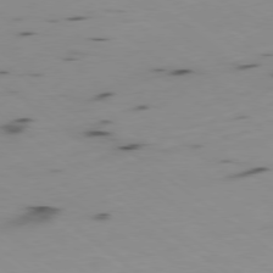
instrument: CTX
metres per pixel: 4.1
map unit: Ap
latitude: -78.8030
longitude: -73.1404
